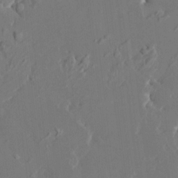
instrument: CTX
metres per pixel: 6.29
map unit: HNhu
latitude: 4.8191
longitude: -6.0255
